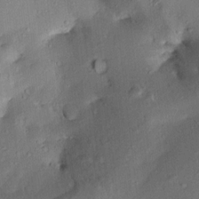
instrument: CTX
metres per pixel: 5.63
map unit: Aa
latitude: 10.2145
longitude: -142.9703
